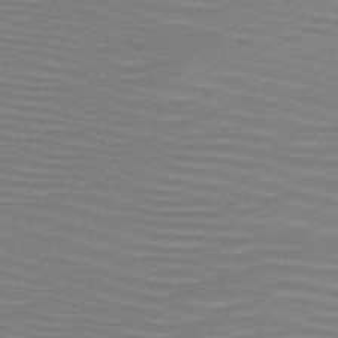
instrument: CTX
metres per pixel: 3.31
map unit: HNb
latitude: -47.0297
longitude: -43.6505
